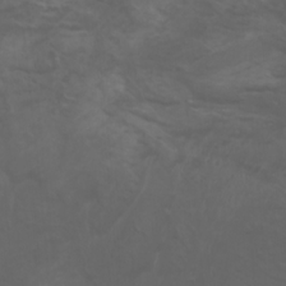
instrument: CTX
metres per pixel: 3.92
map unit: Aa
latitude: -7.8800
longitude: -80.4034
